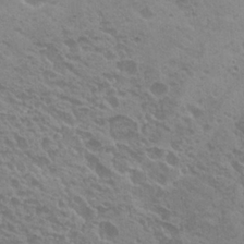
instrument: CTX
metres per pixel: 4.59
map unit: Nhu
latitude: 20.6491
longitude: -30.9325
